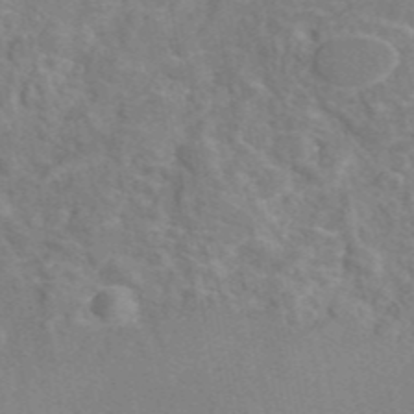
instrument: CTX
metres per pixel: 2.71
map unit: eAb
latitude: 45.9528
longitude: 110.3873
